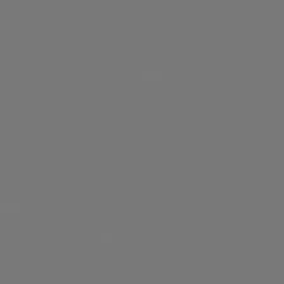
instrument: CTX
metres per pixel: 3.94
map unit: Hpe
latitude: 78.4601
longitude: 177.6344
